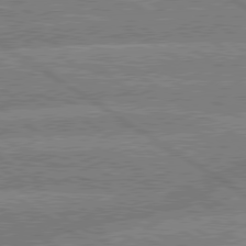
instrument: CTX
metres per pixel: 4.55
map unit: lApd
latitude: 79.5749
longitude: -158.2334
